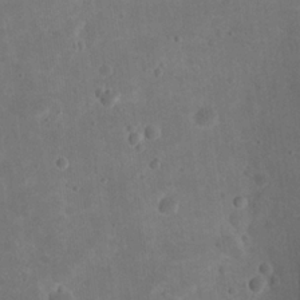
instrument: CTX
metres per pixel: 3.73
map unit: eHh
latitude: 20.1200
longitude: -64.8002
